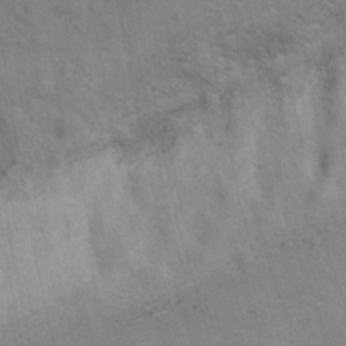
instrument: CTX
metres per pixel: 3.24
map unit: lAvf
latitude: -8.4629
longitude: -120.7058
